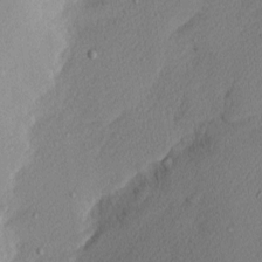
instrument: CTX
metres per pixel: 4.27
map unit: Nhu
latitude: 1.4615
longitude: -77.3670
